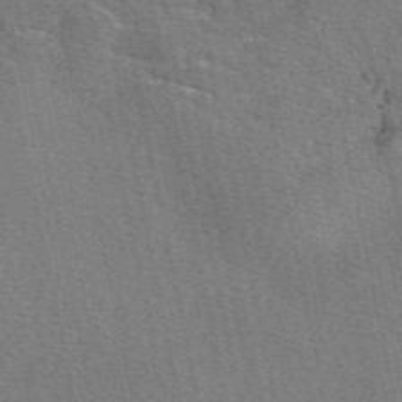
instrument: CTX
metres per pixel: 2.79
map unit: eAb
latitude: 50.4223
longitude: 107.8423
